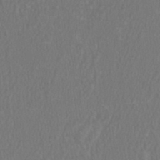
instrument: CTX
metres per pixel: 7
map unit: HNhu
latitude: 1.0458
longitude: -0.2900
